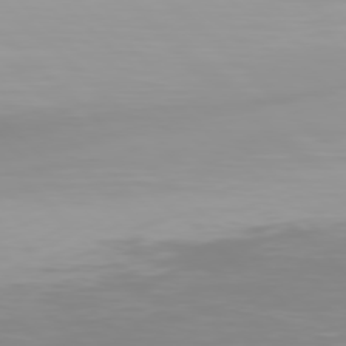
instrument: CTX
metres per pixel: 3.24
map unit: Hpe
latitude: 77.7260
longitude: -173.2914
